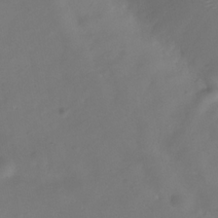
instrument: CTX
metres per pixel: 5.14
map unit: Hve
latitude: -32.3684
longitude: 94.1039
